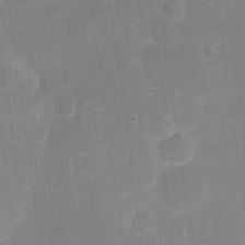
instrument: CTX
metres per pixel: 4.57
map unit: eHh
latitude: 4.0255
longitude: -69.7261
